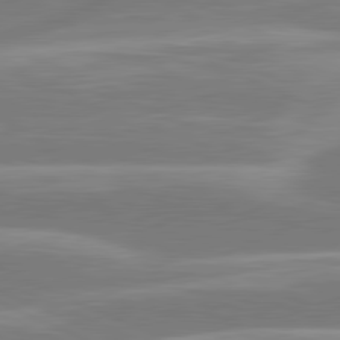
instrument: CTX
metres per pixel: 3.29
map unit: lApd
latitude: 81.1025
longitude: -131.4049
